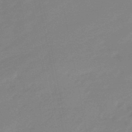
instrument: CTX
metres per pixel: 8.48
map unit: lHb
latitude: -48.9353
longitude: 79.6533
